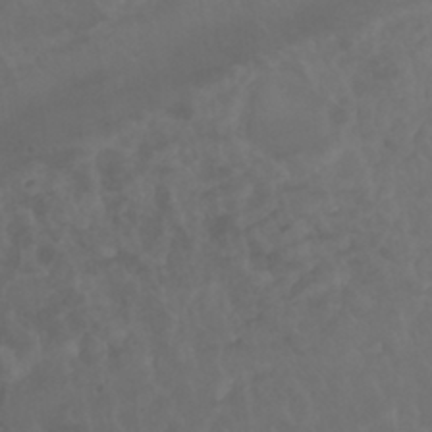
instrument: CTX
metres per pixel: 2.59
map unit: Nhu
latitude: 22.9892
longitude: -63.7072
